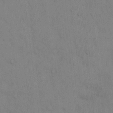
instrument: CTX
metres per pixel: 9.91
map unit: Hto
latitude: 12.9136
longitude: -61.2726
